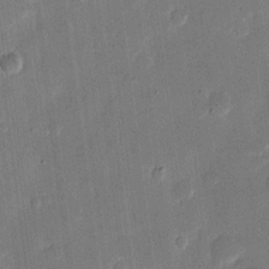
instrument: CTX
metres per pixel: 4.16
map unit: eHh
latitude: 10.8947
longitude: -68.7057
